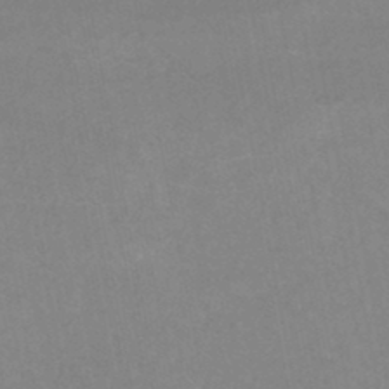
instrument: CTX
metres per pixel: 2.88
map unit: HNhu
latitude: -46.9919
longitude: 98.1795
